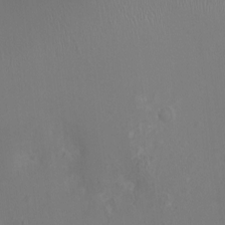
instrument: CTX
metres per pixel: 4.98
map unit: Ht
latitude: -2.1605
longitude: -16.1578
